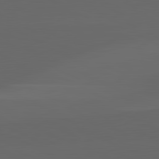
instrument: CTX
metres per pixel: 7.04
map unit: lApd
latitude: 82.0444
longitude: 129.9178
